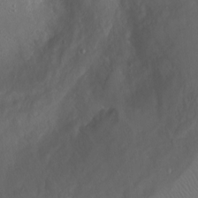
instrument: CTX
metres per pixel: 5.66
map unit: Ht
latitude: -0.8597
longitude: -45.6505
